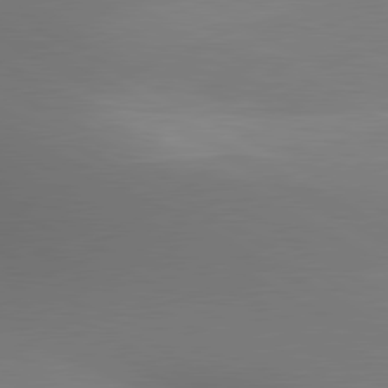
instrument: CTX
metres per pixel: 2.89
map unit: lApd
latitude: 80.4412
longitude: 132.9920
